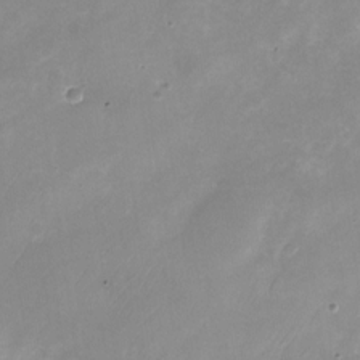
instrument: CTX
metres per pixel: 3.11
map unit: Nhu
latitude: -24.5574
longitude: -70.0633
